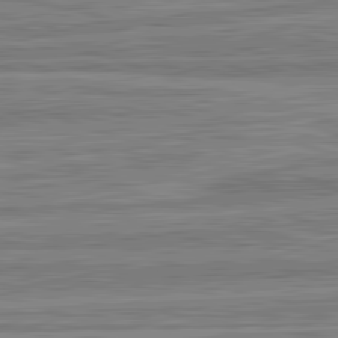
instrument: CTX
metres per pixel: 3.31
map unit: lApd
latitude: 82.7813
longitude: 179.6910
